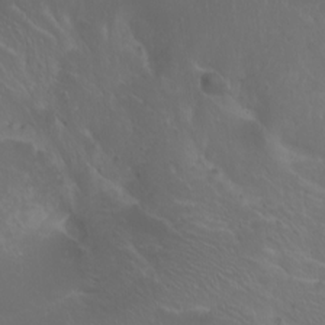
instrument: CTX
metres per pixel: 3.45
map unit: Htu
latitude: -7.5210
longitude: -64.5357
